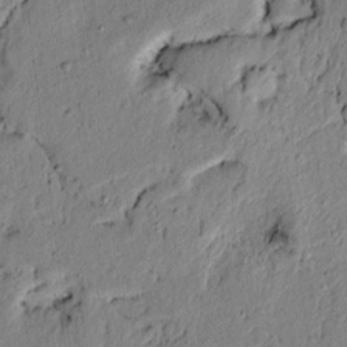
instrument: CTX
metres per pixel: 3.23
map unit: lAvf
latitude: 4.8947
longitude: 164.5763
